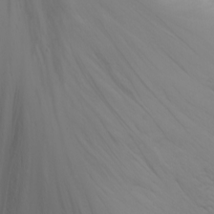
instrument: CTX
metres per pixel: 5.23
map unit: Nhu
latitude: -4.9163
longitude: -86.7624
